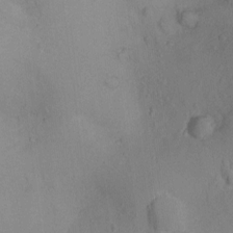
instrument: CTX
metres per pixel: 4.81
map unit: Nhu
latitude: -11.5021
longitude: -22.1767
